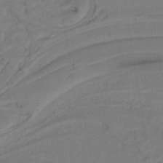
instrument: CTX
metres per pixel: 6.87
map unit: lHb
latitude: -38.4629
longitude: 56.2739
